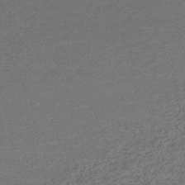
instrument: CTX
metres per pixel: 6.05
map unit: HNhu
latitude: -47.3698
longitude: 96.9164
